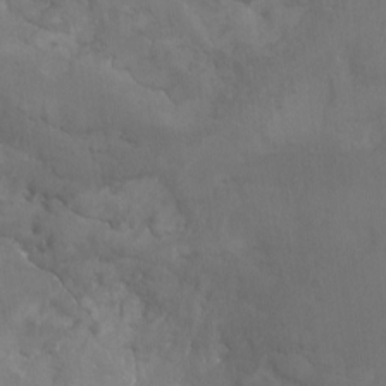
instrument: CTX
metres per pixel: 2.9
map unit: Hto
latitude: -7.9745
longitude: -46.5735
